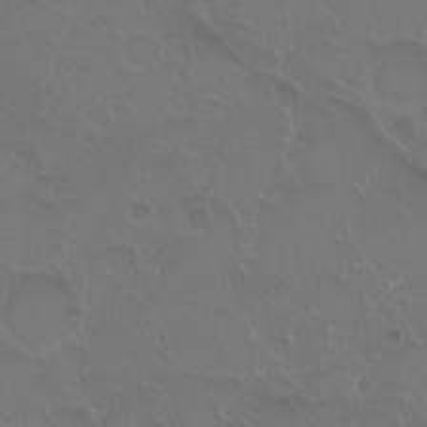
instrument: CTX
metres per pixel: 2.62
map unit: eHh
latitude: 1.0836
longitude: -54.6679
